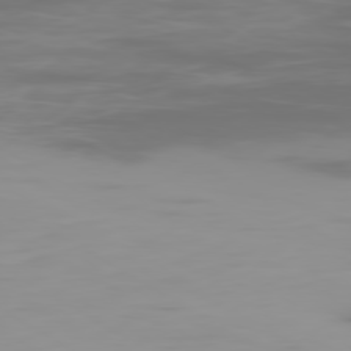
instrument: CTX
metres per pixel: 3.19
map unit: Ap
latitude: -80.0094
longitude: -61.3104
